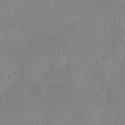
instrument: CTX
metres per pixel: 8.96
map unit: eHh
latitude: 19.8583
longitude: -70.1767
